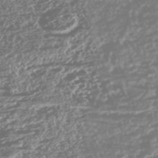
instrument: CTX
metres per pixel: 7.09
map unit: HNhu
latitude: -46.9352
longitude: 31.3509
